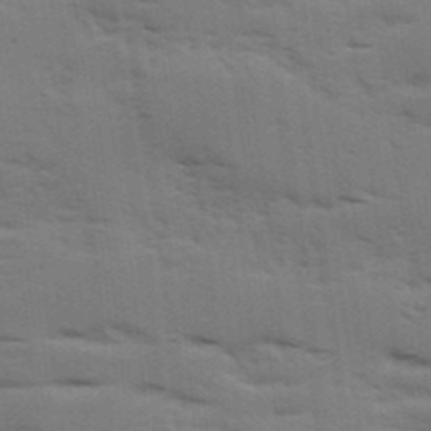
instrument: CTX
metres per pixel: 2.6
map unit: Ave
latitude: 11.8961
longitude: -102.1578
